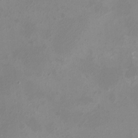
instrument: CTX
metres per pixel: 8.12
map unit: eHh
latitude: -5.2942
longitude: -78.0444
